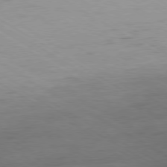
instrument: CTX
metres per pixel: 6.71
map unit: Ap
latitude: -79.7855
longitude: -57.1403
